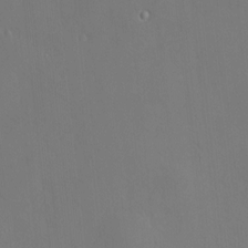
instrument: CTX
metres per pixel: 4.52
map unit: HNhu
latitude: 7.8961
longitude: 11.4832
